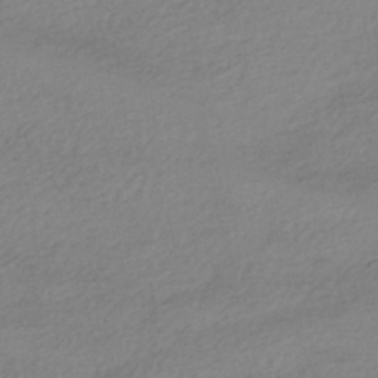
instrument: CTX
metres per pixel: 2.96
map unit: HNhu
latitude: -43.4454
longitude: 96.1984
